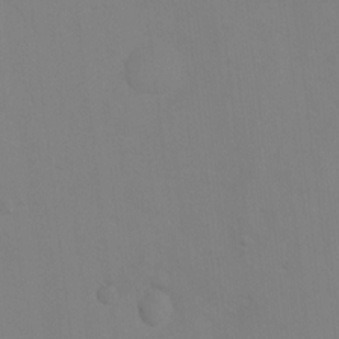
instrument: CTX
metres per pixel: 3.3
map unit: Ht
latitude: 2.3467
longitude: -23.1781
